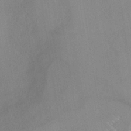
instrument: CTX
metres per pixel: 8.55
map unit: HNhu
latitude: -42.2739
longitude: 102.6519
